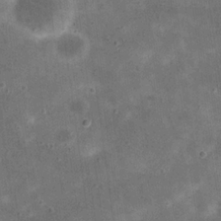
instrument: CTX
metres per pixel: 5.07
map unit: eHh
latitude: 20.8758
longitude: -66.2711
